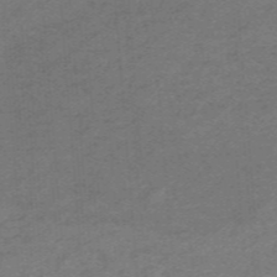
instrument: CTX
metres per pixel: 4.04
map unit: HNb
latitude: -55.1620
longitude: -46.1578
